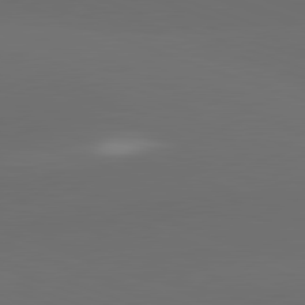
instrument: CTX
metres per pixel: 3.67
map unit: lApd
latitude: 82.1011
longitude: 135.5777
